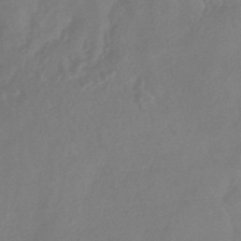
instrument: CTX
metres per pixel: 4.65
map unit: HNhu
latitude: -43.2942
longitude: 91.4077
